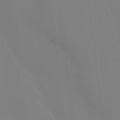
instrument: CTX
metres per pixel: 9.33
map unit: Hve
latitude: 1.9906
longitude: -125.3292
